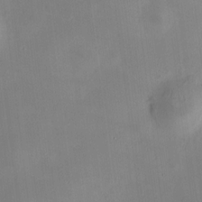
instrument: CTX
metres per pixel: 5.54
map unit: HNhu
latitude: 8.9325
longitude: 10.2362
